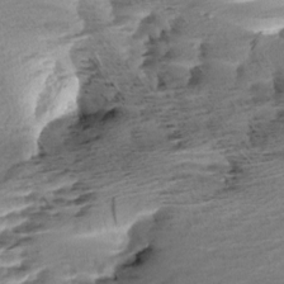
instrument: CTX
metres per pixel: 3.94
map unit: Aa
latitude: 6.8002
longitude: -137.2537
